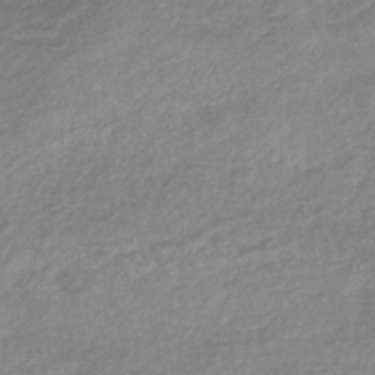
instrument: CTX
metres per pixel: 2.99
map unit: eHb
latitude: -40.0850
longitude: 81.6911
